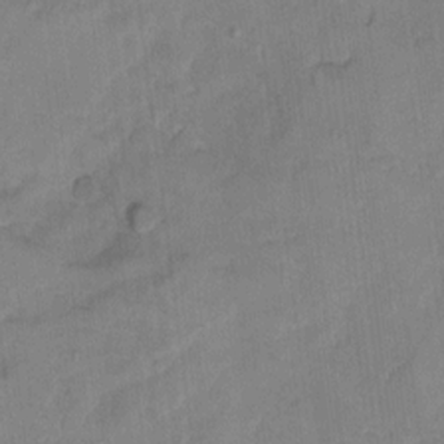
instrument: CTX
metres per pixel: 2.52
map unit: Hto
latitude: 9.4238
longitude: -35.9717
